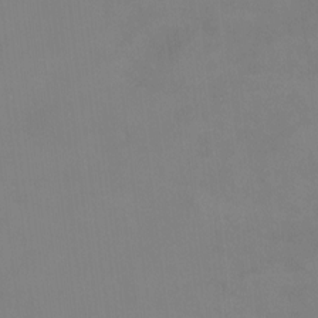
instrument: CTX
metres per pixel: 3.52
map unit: HNhu
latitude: 7.6505
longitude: 11.8989
